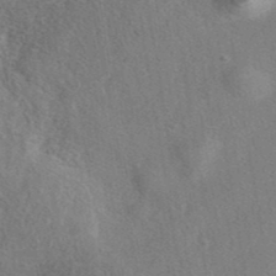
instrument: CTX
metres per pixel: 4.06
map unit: eAb
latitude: 40.1955
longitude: 107.7289
